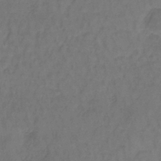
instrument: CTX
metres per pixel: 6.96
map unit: lHb
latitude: -38.0850
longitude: 61.3699
